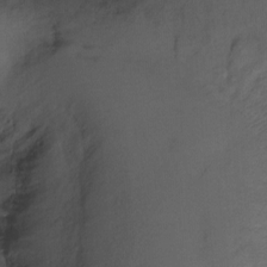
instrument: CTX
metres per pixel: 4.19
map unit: Ht
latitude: -7.6344
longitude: -34.8947
